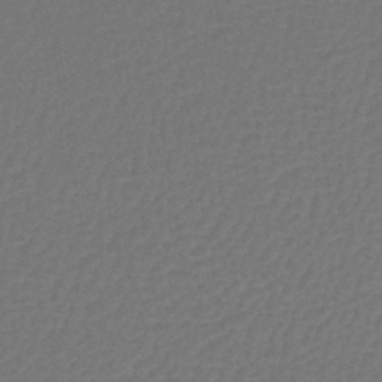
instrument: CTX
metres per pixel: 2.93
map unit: lHb
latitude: -43.3887
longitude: 76.4818
